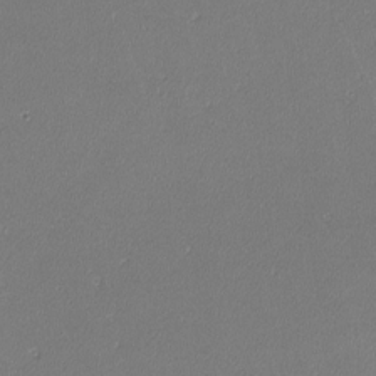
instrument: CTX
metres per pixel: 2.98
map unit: lHvf
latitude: -10.7085
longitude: -103.8772
